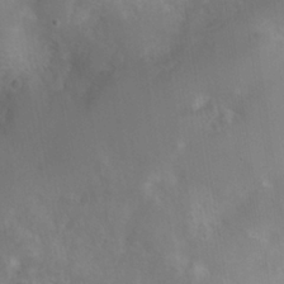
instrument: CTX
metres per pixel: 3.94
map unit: Nhu
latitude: 8.1200
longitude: -21.3104
